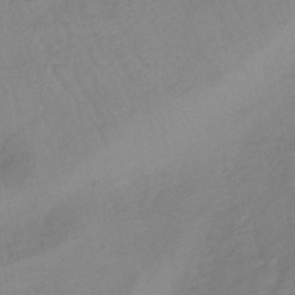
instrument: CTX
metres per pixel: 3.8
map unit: eHb
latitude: -43.1431
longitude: 84.8974
